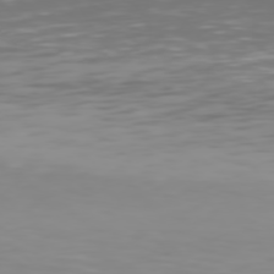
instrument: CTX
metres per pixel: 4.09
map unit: Hpe
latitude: 74.8569
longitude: -129.2915
